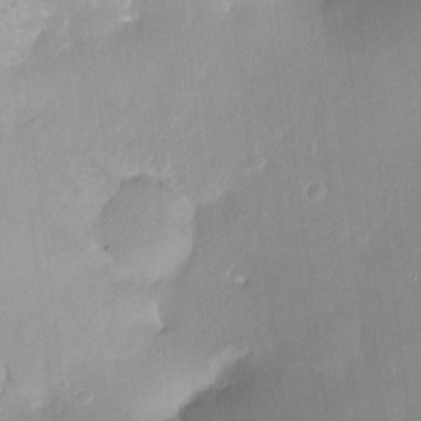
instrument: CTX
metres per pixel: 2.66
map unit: Nhu
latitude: -14.0472
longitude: -40.4601
